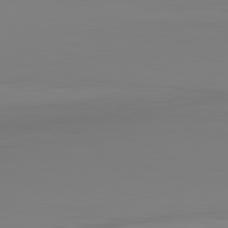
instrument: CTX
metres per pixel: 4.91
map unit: Hpe
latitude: -82.4062
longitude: 9.3510
